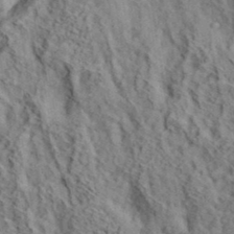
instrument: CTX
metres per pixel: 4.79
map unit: eHh
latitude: 37.1026
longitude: -80.4790
